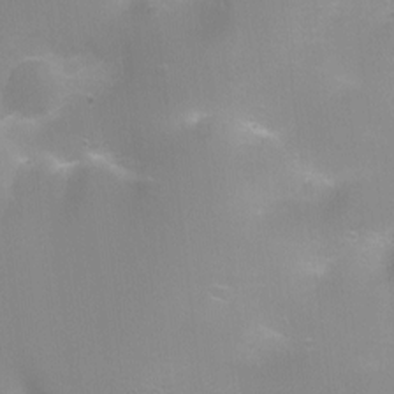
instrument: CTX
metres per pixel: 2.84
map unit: Ht
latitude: -8.3306
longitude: -24.2522
